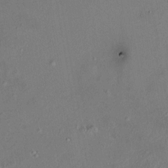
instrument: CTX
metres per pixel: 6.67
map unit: HNhu
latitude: 5.3482
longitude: 14.1984
